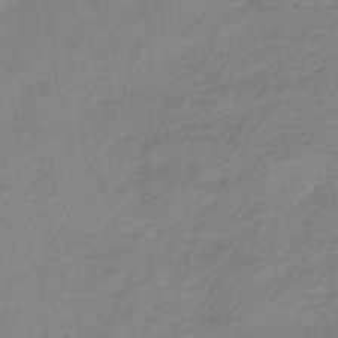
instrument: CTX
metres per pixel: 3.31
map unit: lHb
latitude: -36.5762
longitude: 72.4629
